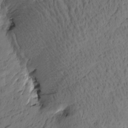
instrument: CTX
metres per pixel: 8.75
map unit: Htu
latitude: -3.4076
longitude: -178.1956
